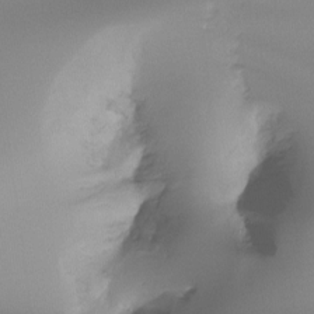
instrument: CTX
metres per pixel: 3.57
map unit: Ht
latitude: -16.8975
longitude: -46.0633
